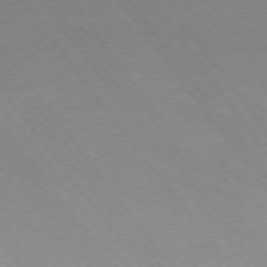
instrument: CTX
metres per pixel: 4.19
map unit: Ap
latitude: -75.6722
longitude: -64.7813
